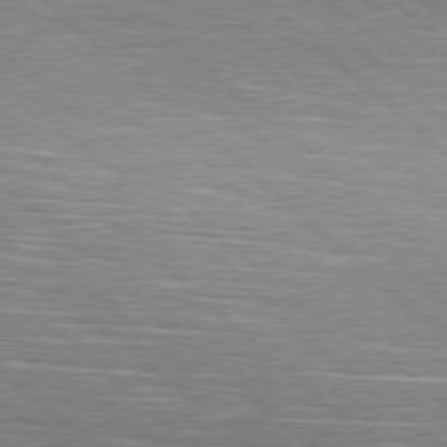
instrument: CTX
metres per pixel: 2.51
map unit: Hpe
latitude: 78.4034
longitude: -139.8583
